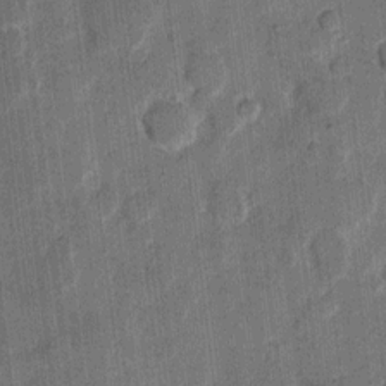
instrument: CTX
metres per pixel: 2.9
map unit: eHh
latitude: 11.9339
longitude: -66.2522
